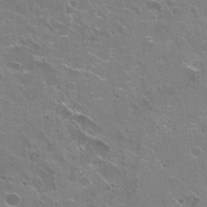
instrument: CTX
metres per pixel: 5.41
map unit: Hto
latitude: 22.4601
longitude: -41.8961
